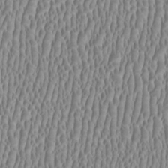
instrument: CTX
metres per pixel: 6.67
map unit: HNhu
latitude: 0.4412
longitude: -0.2333
